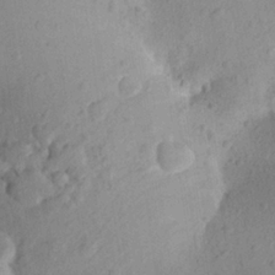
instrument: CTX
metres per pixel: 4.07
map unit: Aa
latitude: 23.2726
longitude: -147.3671
